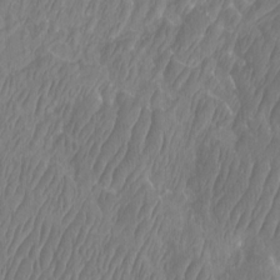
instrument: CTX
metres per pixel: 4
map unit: Htu
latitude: -8.9731
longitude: -75.6505
